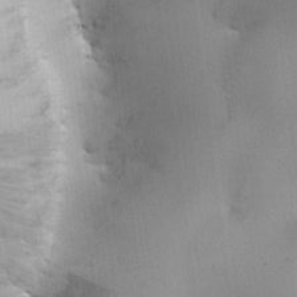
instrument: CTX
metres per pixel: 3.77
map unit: HNhu
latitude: 7.4237
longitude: -0.4979
